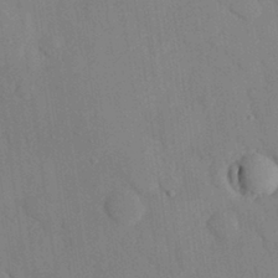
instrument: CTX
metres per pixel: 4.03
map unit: eHh
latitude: 26.9703
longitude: -79.9339
